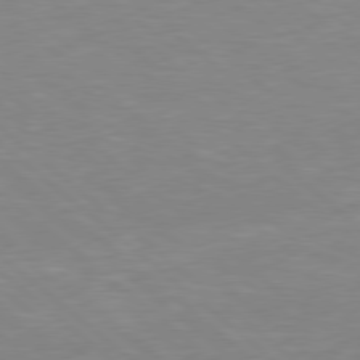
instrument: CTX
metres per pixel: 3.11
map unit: Hpe
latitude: 78.0633
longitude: -141.0647
